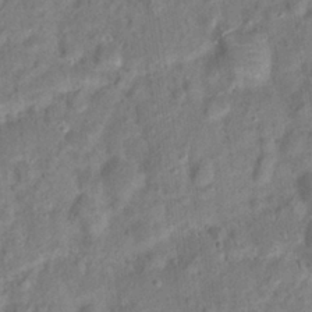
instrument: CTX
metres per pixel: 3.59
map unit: Hto
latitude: 14.9703
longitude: -38.6301
